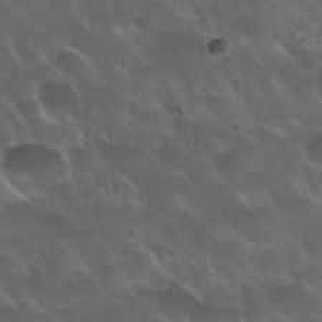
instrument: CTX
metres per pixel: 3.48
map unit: Nhu
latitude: 30.7625
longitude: -55.4615
